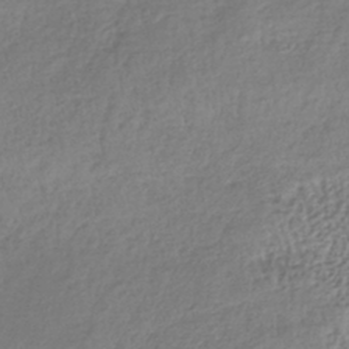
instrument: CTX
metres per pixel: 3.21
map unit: lHb
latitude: -38.6897
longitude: 68.0850
